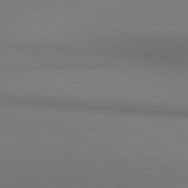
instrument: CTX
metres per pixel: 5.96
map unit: lApd
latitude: 80.8569
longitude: 147.4454
